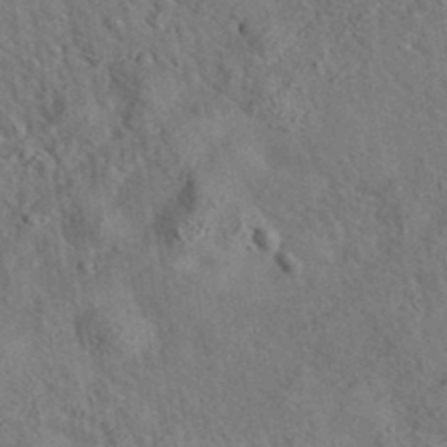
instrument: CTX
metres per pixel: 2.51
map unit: eAb
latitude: 34.8758
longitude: 110.4818
